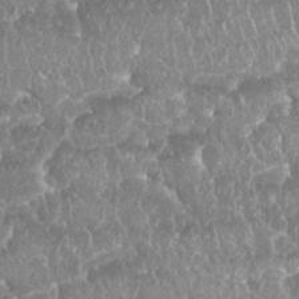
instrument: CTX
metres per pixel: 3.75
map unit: Nhu
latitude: 25.4615
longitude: -60.9891
